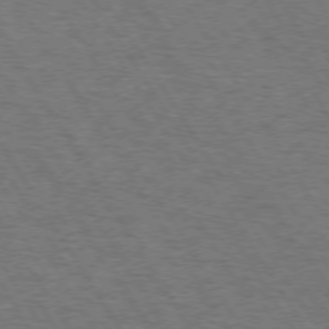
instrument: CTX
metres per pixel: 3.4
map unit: Hpe
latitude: 72.9325
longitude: -123.8016
